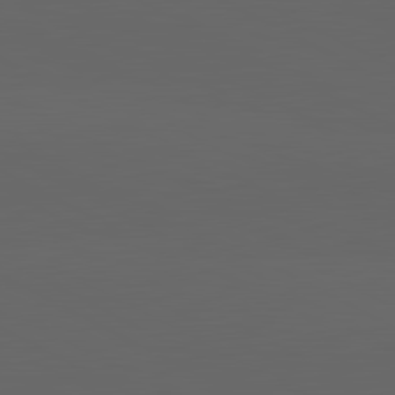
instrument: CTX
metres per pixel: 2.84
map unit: lApd
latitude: 82.0633
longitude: 130.8219
